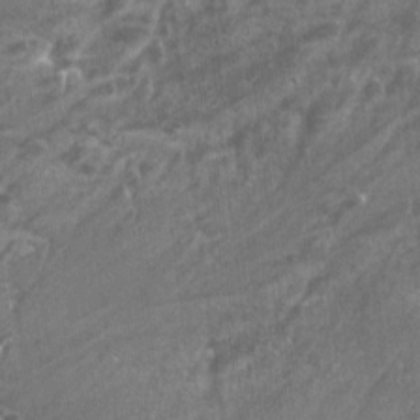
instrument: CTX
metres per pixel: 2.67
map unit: HNhu
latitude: -3.0864
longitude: -3.2537
